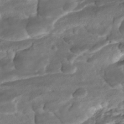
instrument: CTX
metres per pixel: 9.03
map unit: ANa
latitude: -42.1794
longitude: 109.2565
